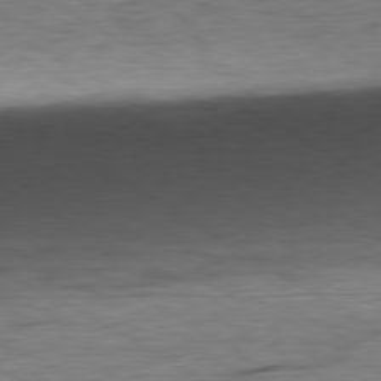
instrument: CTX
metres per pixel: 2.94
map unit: Ap
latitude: -81.2376
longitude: -78.8380
